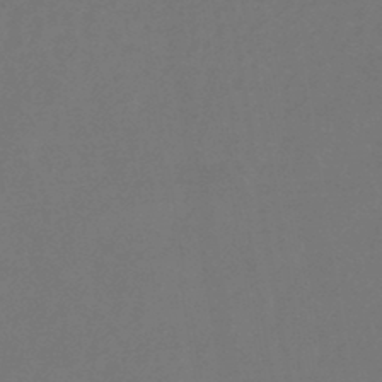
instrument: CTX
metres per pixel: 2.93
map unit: eHb
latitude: -43.8989
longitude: 88.7274
